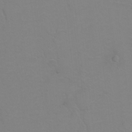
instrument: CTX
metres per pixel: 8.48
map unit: Hto
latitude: 6.9136
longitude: -31.0648
